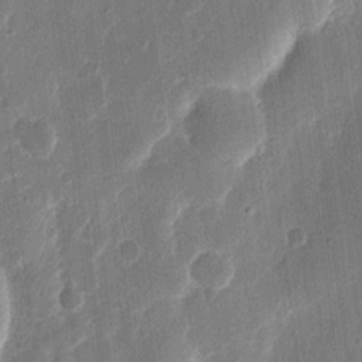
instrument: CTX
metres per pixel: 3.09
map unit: eHh
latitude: 10.9325
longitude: -70.1578
